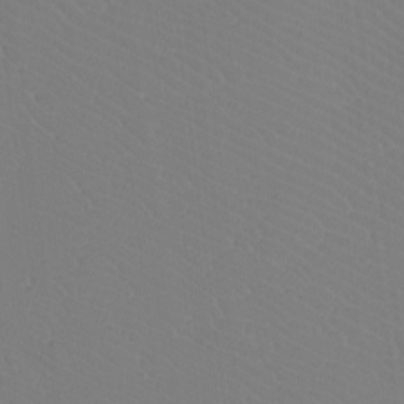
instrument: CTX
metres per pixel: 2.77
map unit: Htu
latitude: -12.0283
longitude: -72.2523
